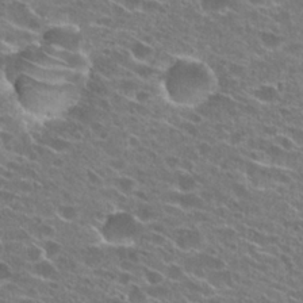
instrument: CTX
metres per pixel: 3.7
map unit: Hto
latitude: 24.9702
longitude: -43.0270
